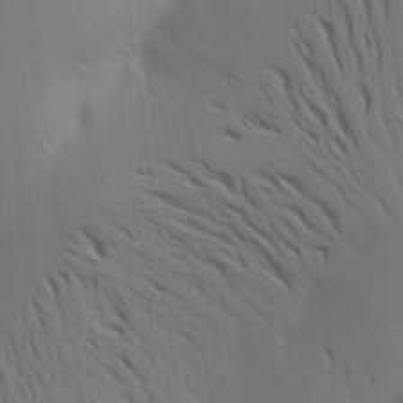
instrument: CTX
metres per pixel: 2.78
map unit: Aa
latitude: 15.3293
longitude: -147.6883
